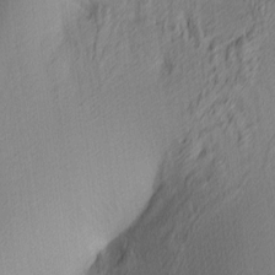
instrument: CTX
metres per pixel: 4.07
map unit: lAa
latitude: 3.8583
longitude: -115.5749
